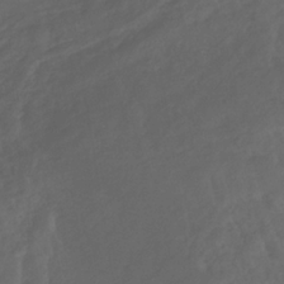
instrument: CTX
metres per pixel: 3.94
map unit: eHb
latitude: -32.7086
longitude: 72.1228
